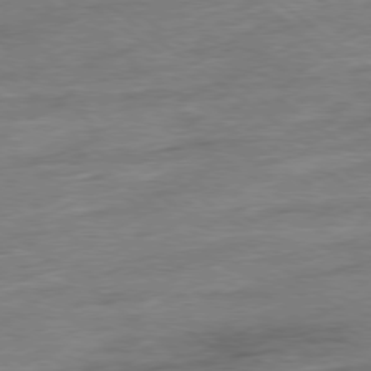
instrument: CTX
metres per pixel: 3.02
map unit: Ap
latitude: -79.1998
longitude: -48.5168
